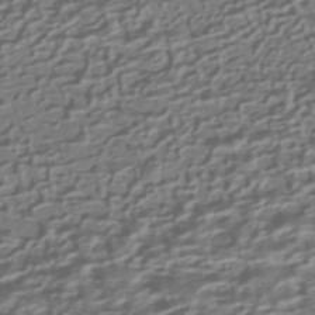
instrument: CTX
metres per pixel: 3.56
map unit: HNhu
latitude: -42.4440
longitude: 100.3684
